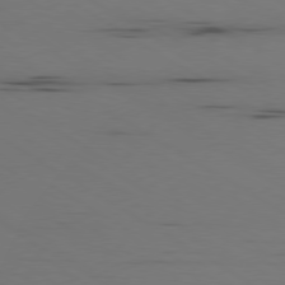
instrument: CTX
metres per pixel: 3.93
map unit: Ap
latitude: -80.3495
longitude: -61.6883
